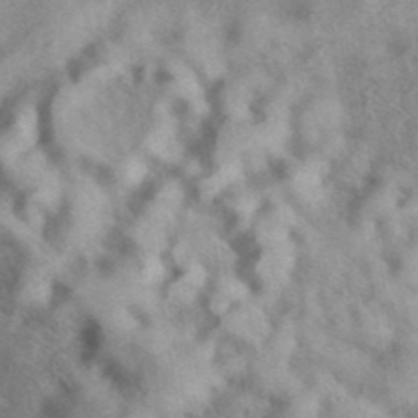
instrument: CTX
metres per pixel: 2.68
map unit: eAb
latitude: 40.8380
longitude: 103.1620
